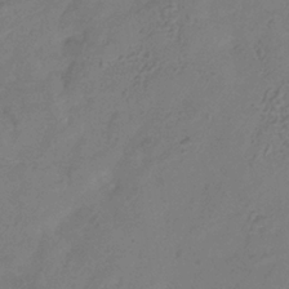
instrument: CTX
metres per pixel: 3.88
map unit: Hve
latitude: -34.2550
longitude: 90.1039
